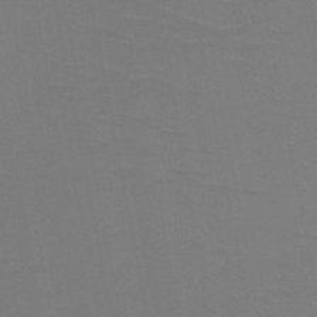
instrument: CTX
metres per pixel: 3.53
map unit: HNb
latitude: -50.3873
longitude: -46.2523
